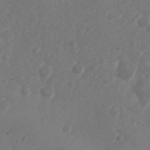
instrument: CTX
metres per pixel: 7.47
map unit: Nhu
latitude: 5.5560
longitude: -18.6679
